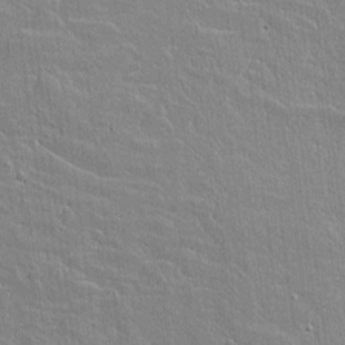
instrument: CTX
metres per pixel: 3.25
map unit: lAvf
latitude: 16.5168
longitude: -127.5182
